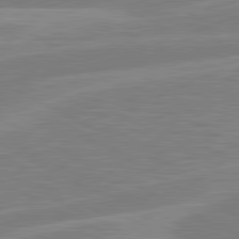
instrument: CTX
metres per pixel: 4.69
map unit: lApd
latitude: 81.0080
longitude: -168.7624
